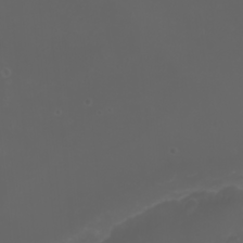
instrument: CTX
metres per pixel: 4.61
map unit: Nhu
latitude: -1.8045
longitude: -77.2726
